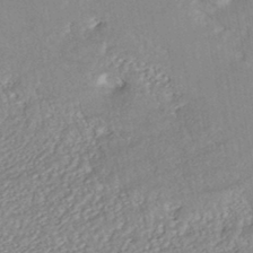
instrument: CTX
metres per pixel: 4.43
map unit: ANa
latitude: -44.7463
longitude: 104.1605
